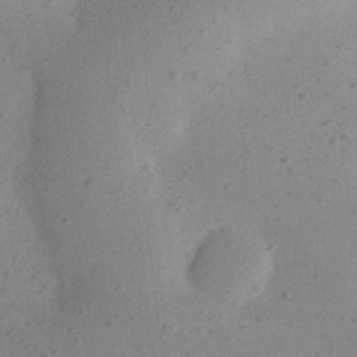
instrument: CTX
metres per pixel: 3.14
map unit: eHh
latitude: 24.5734
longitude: -70.1200
